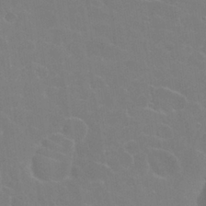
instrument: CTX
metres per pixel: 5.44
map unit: Nhu
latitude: 27.0270
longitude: -51.9717
